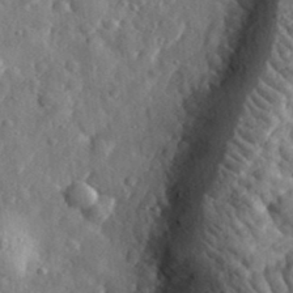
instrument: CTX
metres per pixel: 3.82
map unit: eHh
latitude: 34.9702
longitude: -80.6301
